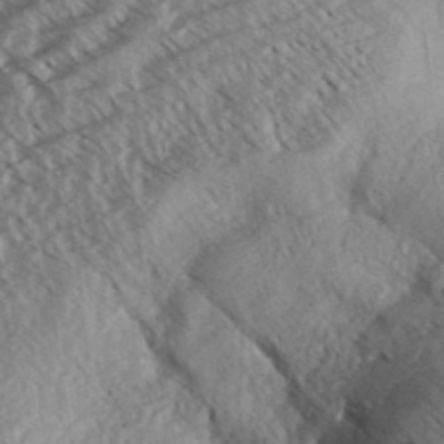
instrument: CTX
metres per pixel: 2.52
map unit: Aa
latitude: 33.0270
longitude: -140.2522
